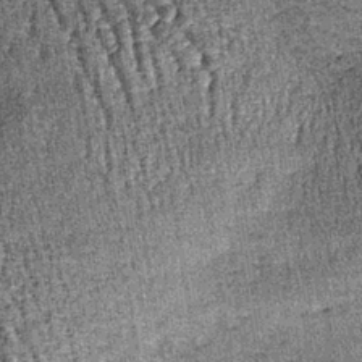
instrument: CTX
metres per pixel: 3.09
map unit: lHb
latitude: -38.8030
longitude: 67.1620
